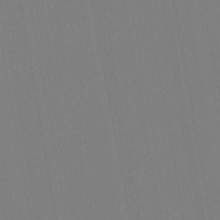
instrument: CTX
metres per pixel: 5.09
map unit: lHb
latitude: -46.0472
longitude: 74.6141
